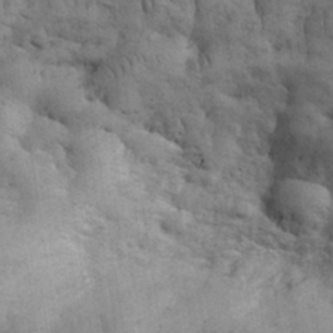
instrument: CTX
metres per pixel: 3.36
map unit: eHh
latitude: 33.6694
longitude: -67.3859
